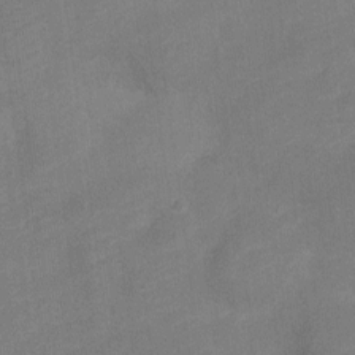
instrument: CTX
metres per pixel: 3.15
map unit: Nve
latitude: -18.7085
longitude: 108.8219
